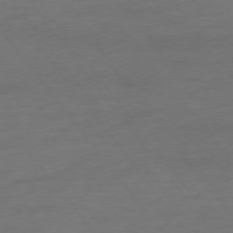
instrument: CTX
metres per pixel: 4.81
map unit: Hpe
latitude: -75.6722
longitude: -16.1200
